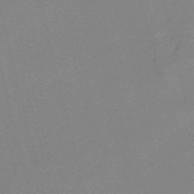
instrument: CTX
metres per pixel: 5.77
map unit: HNb
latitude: -52.3306
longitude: -46.9514
